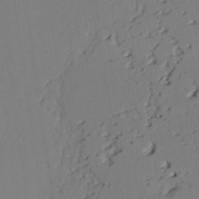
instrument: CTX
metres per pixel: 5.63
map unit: lAvf
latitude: 25.0836
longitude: -111.1781
